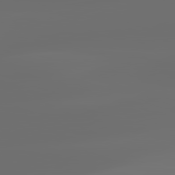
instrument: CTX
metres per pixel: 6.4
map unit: lApd
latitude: 82.2711
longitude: -152.3279
